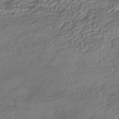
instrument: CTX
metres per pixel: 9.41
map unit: HNhu
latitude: -42.5195
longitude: 107.2565
